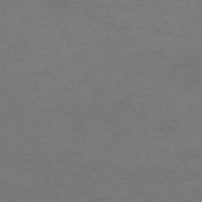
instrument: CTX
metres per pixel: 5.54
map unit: Hpe
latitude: -70.9353
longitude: 15.0865
